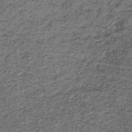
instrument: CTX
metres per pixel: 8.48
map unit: lHb
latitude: -38.9352
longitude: 66.6330
